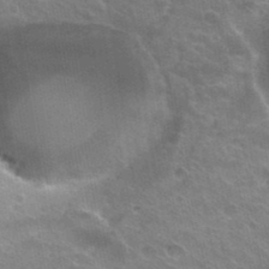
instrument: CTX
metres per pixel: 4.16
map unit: Hto
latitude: 32.4979
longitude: -40.8757
